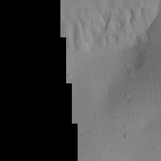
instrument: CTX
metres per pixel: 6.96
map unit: Aa
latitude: 22.1767
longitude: -143.6883
